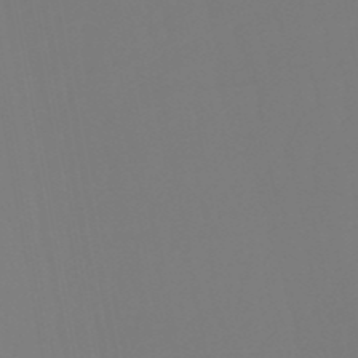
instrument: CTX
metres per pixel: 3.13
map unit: eHb
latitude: -50.8219
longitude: 76.3873
